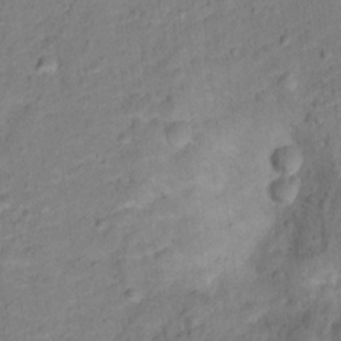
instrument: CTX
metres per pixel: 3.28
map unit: Ht
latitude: 12.1389
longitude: -38.8380
